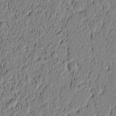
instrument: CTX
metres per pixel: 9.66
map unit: lAvf
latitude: 5.2915
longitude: 165.0487
